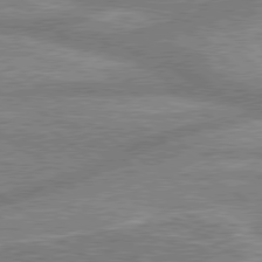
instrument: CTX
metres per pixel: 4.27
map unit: lApd
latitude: 78.8380
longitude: -158.8758
